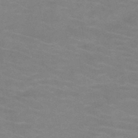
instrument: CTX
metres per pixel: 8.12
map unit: HNb
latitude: -46.5196
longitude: -46.8002
